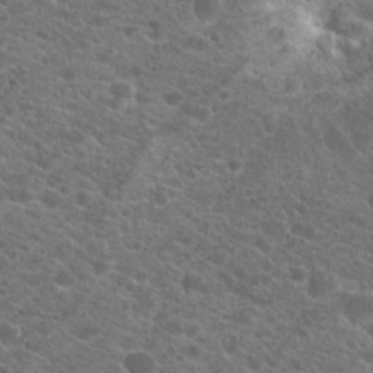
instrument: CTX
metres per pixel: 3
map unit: Hto
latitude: 20.7435
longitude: -38.5546
